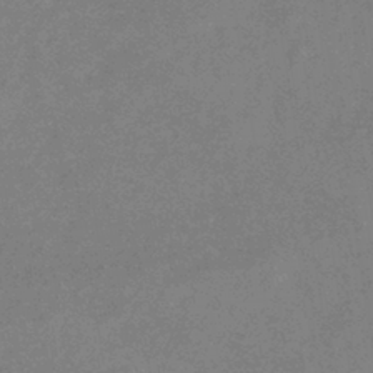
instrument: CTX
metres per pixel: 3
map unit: lHb
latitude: -40.4440
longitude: 74.7464
